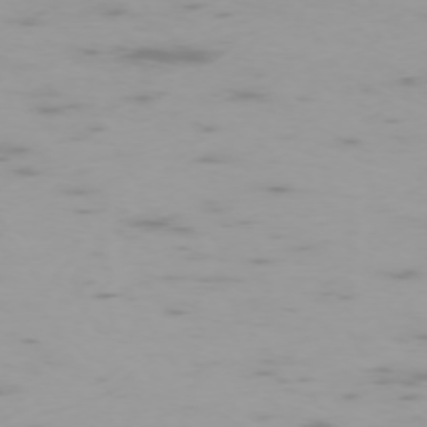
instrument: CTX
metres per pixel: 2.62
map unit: Hpe
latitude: -73.7477
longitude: 4.5196
